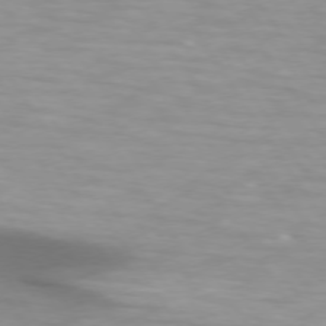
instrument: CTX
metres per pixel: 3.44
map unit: lApd
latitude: 74.3656
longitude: -50.5545
